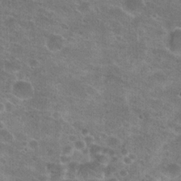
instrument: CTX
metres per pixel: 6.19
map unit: Hto
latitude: 22.3278
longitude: -43.4615
